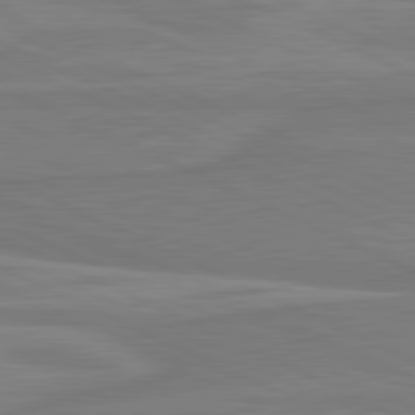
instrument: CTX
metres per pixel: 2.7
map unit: lApd
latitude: 81.5371
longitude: 170.1417
